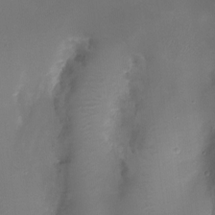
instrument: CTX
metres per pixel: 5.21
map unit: Ht
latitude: -8.1606
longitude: -27.9906
